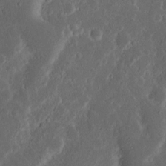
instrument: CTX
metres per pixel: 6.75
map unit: Nhu
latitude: 13.7828
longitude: -73.5749
